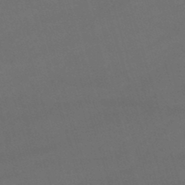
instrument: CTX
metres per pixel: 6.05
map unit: lHb
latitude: -47.2565
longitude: 63.5777
